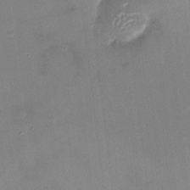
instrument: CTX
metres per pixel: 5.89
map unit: HNhu
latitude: 7.0080
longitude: 7.7477
